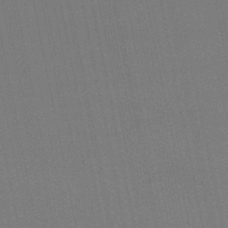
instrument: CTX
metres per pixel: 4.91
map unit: eHb
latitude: -49.8612
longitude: 67.3132
